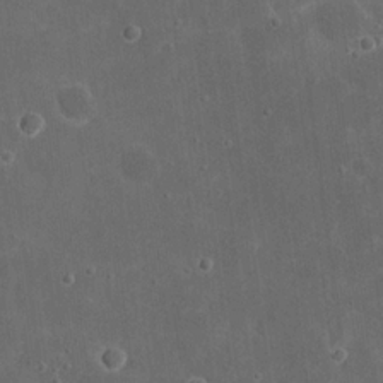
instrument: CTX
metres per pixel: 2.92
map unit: eHh
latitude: 19.8016
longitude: -65.5938
